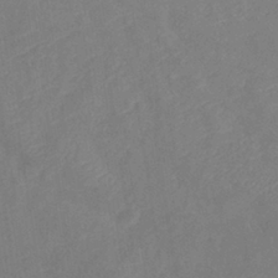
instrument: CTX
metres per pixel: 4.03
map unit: lHb
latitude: -37.5399
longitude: 73.8044
